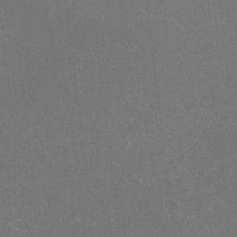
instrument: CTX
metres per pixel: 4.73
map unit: HNhu
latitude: -1.7289
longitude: -0.5545
